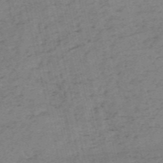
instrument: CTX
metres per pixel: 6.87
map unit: HNb
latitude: -55.5966
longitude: -43.1025
